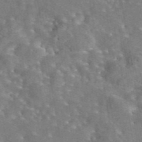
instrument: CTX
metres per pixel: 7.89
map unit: eAb
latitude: 44.5734
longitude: 110.8030
